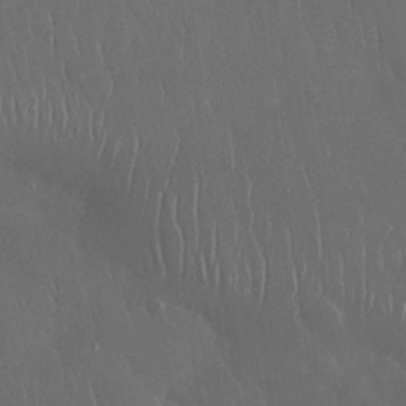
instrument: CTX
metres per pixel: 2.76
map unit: Nhu
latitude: 28.5546
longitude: -66.8946
